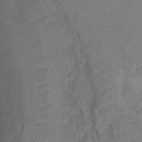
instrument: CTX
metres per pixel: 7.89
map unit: Ht
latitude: 0.8191
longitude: -34.5734
